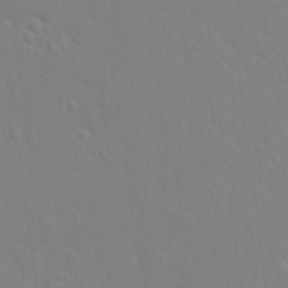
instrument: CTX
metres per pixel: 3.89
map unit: Hto
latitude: 17.5560
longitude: -39.7261
